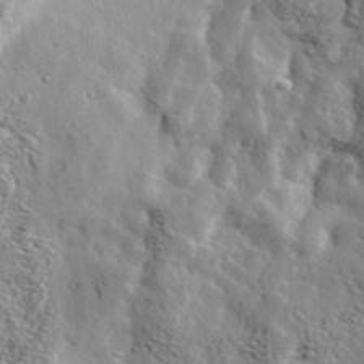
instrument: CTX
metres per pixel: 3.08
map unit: eHh
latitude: 36.3467
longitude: -80.4979
